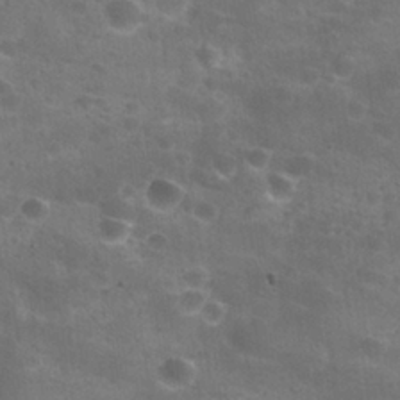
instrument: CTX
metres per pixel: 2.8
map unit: Nhu
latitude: 27.3860
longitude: -55.7449
